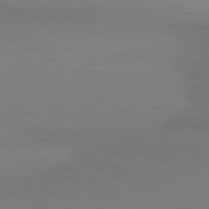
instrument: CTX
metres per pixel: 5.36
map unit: lApd
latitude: 81.0269
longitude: 162.2928
